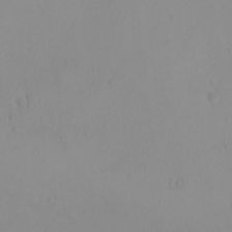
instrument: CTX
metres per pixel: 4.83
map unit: eHh
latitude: -9.8800
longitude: -68.1577
